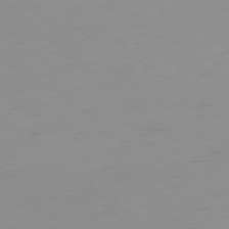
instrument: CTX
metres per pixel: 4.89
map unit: Hpe
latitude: -78.6140
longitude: 12.5385
